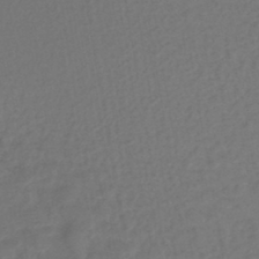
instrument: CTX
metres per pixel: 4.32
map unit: lHb
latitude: -43.3131
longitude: 64.5952
